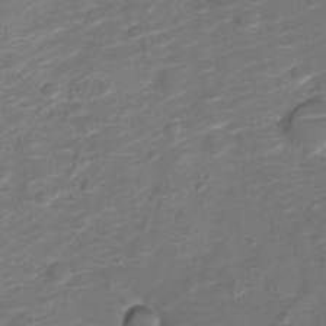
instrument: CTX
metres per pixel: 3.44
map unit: Nve
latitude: -19.9745
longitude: 104.5384
